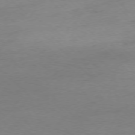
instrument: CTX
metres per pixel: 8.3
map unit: Ap
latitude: -77.2187
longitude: -62.7247
